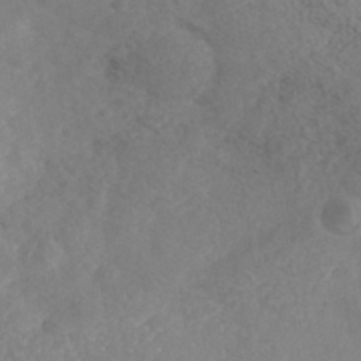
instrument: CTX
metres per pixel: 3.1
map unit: Nhe
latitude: -40.3495
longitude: -110.4034
